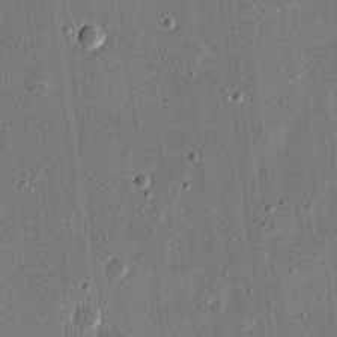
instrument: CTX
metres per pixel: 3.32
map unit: eHh
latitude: 16.4412
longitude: -70.5168
